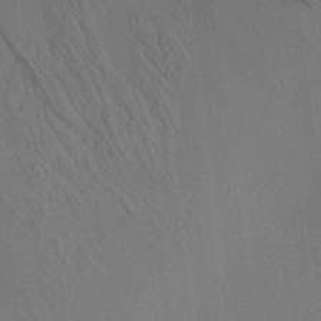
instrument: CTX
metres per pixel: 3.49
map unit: Aa
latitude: 19.9528
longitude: -140.6301
